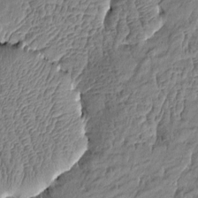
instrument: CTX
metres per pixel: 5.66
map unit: Htu
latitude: -4.9919
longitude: 176.8030
